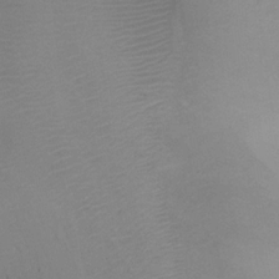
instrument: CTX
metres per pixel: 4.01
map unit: Ht
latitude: 1.4804
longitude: -21.2726
